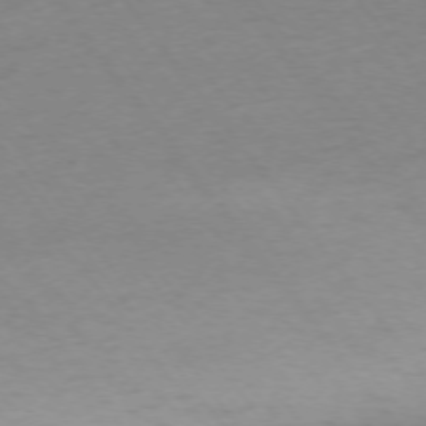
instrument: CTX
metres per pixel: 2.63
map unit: Ap
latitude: -75.0487
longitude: -67.3859
